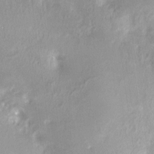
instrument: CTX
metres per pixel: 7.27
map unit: Nve
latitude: -24.6329
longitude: -109.6127
